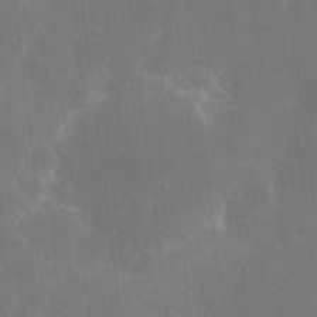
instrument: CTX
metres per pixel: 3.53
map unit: eHh
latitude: 9.1970
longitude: -71.5560
